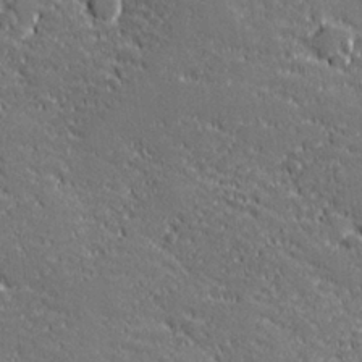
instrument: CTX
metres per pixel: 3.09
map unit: lHvf
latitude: 26.9703
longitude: 141.8233
